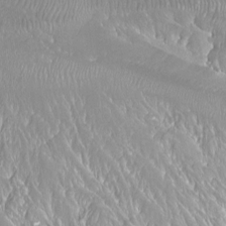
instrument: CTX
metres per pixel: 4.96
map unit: Ht
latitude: -15.1054
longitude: -43.8961
